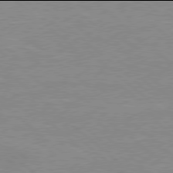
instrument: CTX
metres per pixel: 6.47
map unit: Hpe
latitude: 77.9906
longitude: -123.7827
